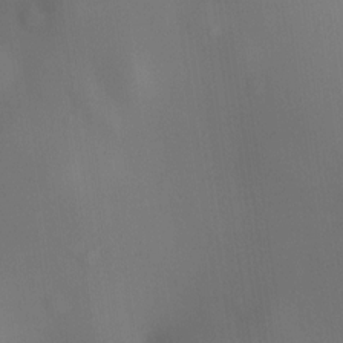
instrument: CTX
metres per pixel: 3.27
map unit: HNhu
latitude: 9.2726
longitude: 14.5574
